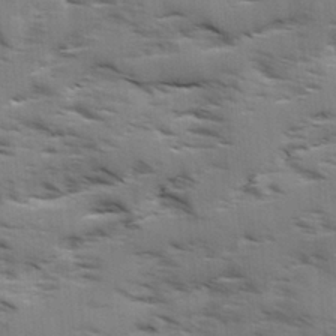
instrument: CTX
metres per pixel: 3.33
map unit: Ave
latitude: 1.4993
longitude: -110.3656
